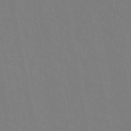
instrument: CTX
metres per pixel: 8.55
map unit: eAb
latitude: 45.6505
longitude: 121.4076
